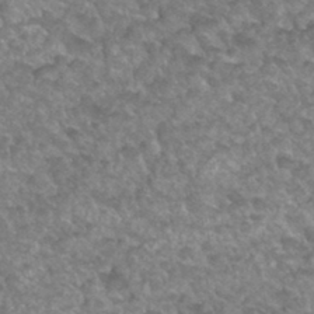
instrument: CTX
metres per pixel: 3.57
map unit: Hto
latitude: 33.8772
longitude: -49.3671
